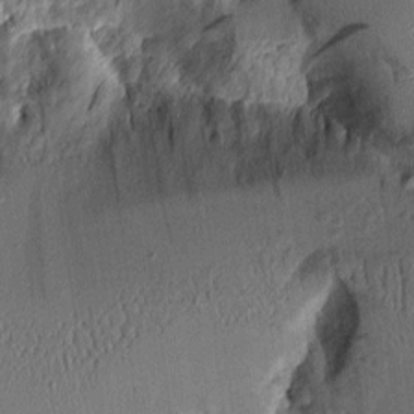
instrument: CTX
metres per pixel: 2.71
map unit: Aa
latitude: 10.2145
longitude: -127.7261
